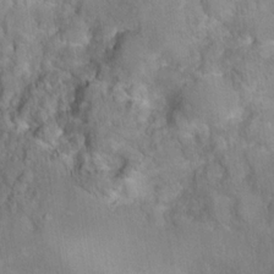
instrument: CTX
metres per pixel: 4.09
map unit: Hto
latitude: 17.2159
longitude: -40.3089
